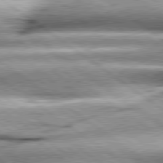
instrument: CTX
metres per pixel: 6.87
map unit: lApd
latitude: 79.6883
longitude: -140.8380
